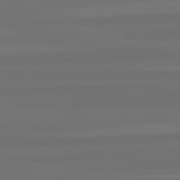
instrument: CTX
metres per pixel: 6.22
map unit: lApd
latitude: 82.4601
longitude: -177.2915
